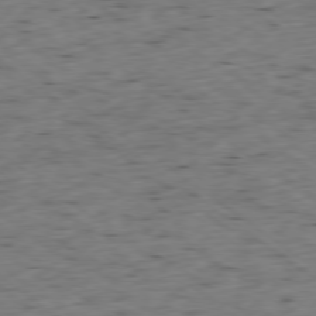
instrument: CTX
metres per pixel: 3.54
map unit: Ap
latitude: -78.8219
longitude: -79.5560
